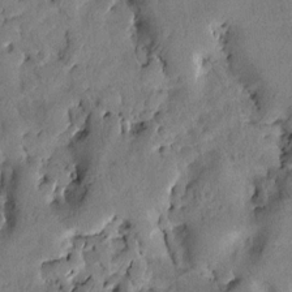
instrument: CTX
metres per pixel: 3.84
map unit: Htu
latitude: 3.4426
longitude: 179.1242
